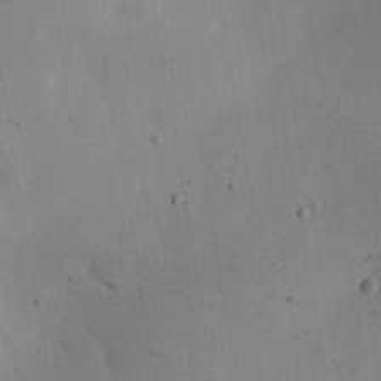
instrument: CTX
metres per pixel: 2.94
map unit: eHh
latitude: 25.0269
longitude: -71.9150
